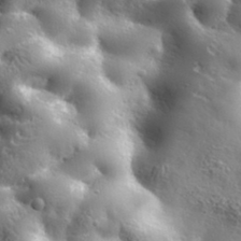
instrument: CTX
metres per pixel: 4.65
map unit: lHvf
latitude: 35.3481
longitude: -91.2159
